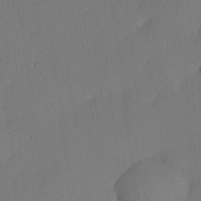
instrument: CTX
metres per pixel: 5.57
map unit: lHvf
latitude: 21.0459
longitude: 141.0108
